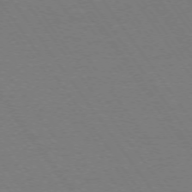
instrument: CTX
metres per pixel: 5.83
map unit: Ap
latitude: -74.4629
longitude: -77.8772
